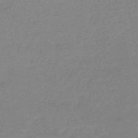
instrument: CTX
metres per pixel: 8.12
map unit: eHb
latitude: -48.3684
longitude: 86.5763
